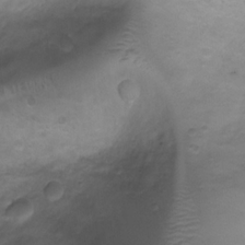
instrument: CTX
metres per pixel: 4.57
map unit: Ht
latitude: 4.3845
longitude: -20.3278
